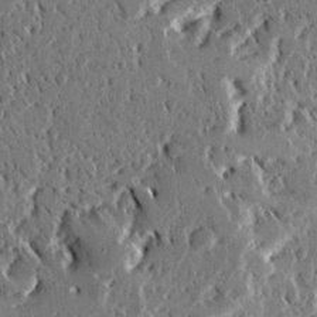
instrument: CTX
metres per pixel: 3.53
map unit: Ave
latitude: 14.5168
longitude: -139.0647
